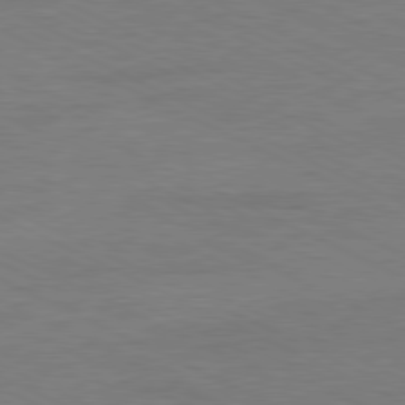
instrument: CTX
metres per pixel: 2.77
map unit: Ap
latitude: -81.2565
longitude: -85.6127
